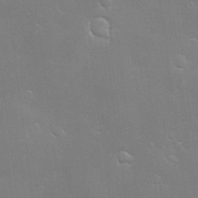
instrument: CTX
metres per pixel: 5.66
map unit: Hve
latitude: -11.0109
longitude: 174.3873
